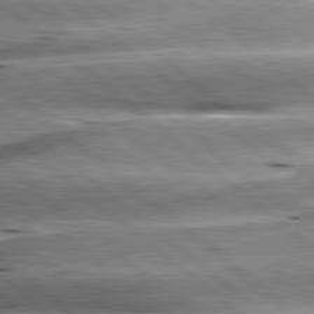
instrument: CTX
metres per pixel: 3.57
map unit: lApd
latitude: 80.4412
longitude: -142.9892
